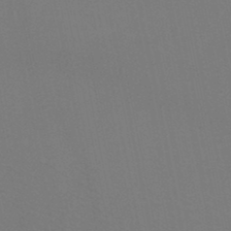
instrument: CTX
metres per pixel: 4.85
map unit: HNb
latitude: -46.7652
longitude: -44.8569
